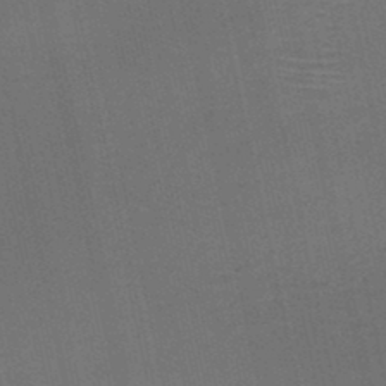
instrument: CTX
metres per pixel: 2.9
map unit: HNb
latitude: -47.3698
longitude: -41.5371
